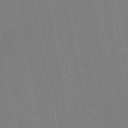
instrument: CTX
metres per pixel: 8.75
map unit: HNb
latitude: -47.2187
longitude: -39.3671
